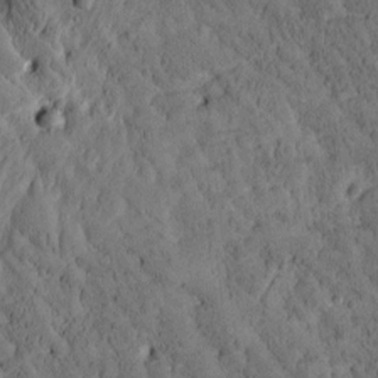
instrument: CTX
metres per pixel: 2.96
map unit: Htu
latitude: -3.5021
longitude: 174.8030
